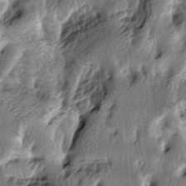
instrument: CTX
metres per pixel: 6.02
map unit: lAa
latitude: -6.1983
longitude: -124.4223
